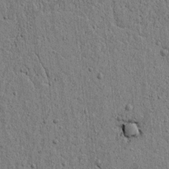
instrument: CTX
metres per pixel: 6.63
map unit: lAvf
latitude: 6.8002
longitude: 164.9164
